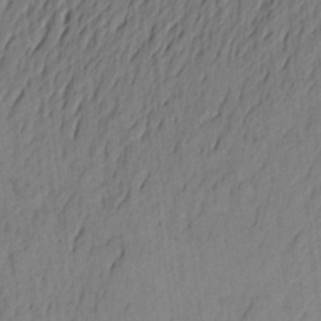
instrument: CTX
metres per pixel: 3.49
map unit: Aa
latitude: 22.4790
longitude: -148.7057
